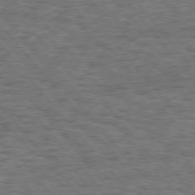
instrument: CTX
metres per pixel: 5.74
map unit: Hpe
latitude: 75.3293
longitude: -135.6694
